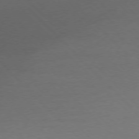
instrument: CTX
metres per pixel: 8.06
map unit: Ap
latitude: -77.1053
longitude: -69.2348
